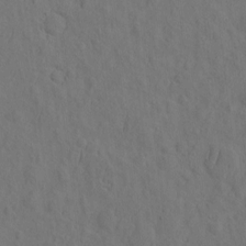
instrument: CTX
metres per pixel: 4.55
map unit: eHh
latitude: -2.6707
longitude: 18.0661
